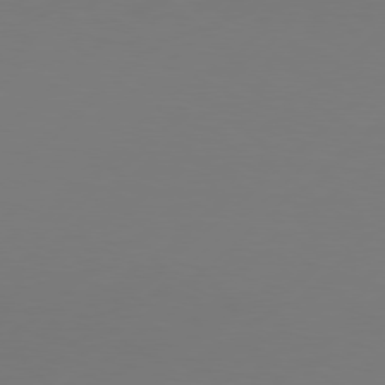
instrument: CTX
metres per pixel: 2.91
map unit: Hpe
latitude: 76.8380
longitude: -131.5938
